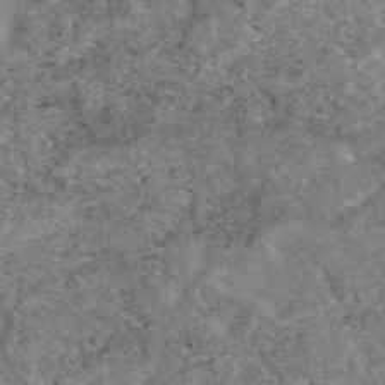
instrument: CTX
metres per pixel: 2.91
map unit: eAb
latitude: 47.8017
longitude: 119.3510
